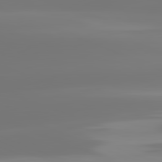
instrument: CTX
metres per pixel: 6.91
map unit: lApd
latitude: 81.9717
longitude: -150.3089
